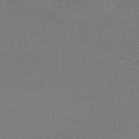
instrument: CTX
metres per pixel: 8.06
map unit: HNhu
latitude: -45.8611
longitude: 94.0472
